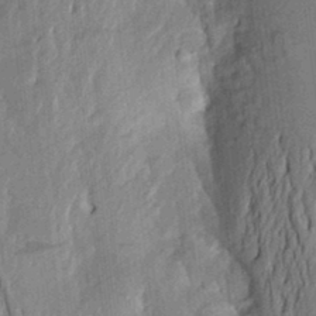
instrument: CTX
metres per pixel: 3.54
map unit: Aa
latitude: 22.3467
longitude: -150.4601
